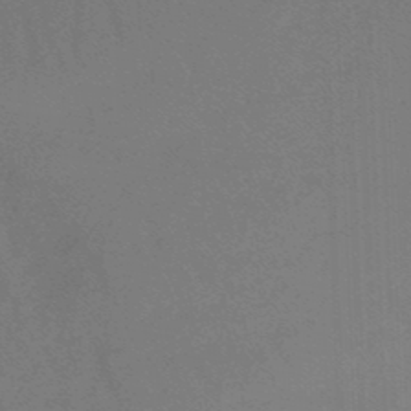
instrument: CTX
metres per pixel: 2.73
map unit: lHb
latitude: -45.5777
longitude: 63.6910
